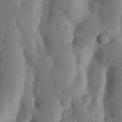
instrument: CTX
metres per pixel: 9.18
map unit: Nhu
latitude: 18.2900
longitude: -75.7639
